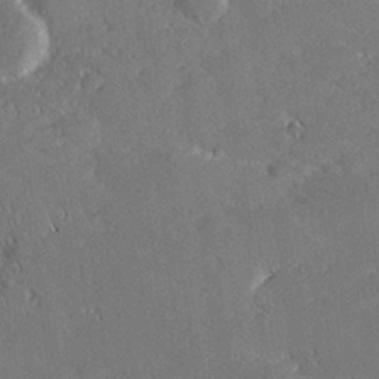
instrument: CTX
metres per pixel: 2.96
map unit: lHvf
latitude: 27.0081
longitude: 140.9542
